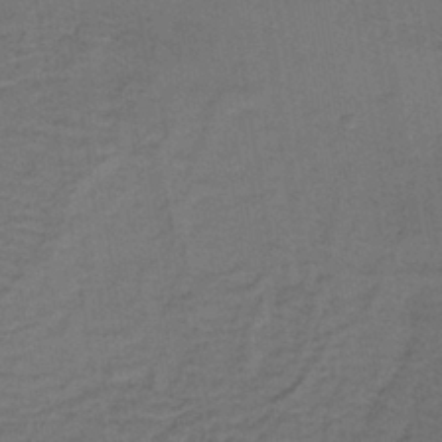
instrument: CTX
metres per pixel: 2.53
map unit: lHb
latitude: -39.6533
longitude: 59.1620
